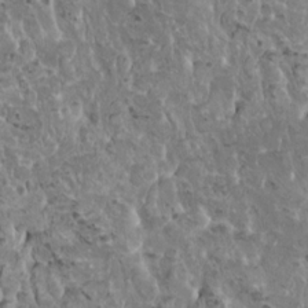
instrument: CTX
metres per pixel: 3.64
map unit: HNhu
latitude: 6.1389
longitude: -1.0836
